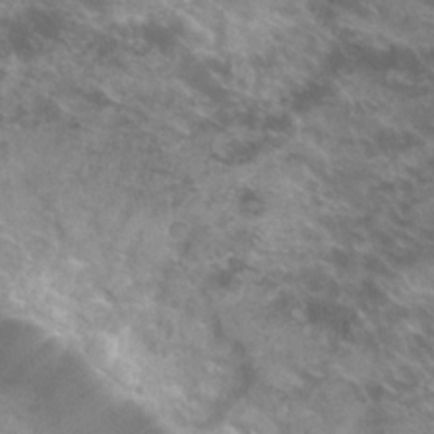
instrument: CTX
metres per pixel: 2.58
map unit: Hto
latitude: 22.3656
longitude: -37.3671
